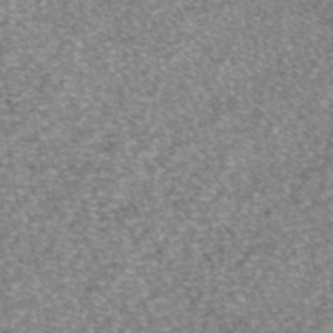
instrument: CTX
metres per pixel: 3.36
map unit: eAb
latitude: 46.1389
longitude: 103.4077
